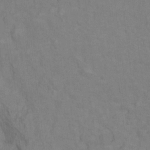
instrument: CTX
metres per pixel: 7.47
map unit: Hto
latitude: 7.4615
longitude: -37.6127
